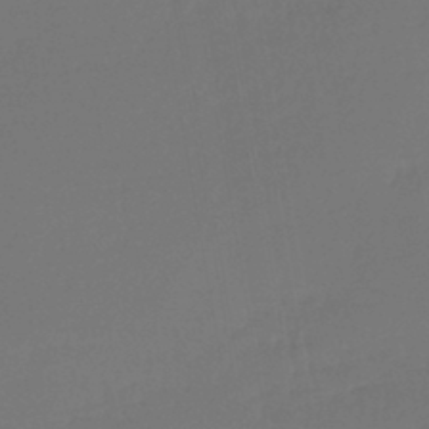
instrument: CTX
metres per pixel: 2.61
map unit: lHb
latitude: -43.4832
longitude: 59.5777
